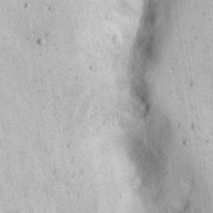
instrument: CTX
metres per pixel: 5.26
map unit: Nhu
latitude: 22.3278
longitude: -68.8191
